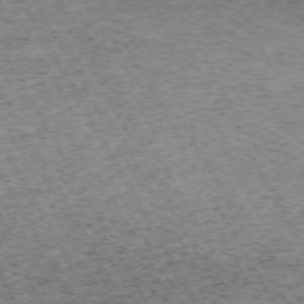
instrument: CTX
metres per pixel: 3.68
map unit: Hpe
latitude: -71.8989
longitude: 7.6533
